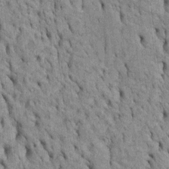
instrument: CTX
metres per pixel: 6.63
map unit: Htu
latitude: -5.3887
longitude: 152.6896
